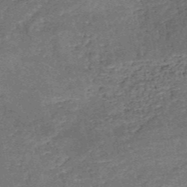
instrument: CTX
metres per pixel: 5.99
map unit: HNb
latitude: -51.4454
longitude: -49.3671
